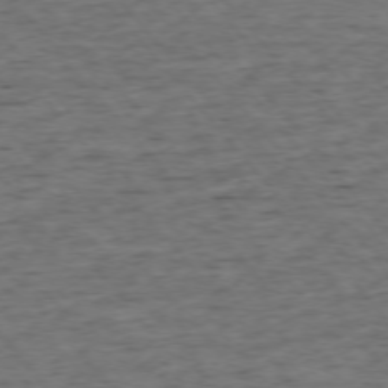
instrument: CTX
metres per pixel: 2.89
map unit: Ap
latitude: -75.5777
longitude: -90.3089
